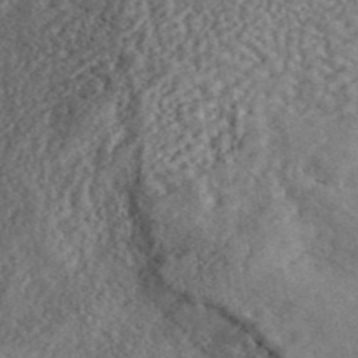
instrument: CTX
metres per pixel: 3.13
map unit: ANa
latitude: 45.0836
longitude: 46.7085
